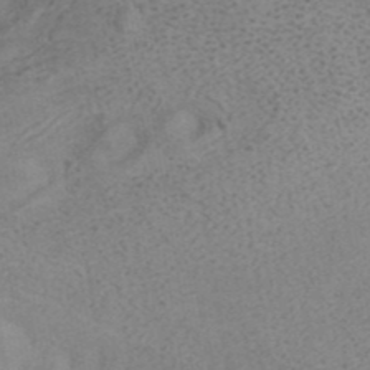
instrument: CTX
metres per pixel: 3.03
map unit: ANa
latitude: 41.2348
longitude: 15.5588
